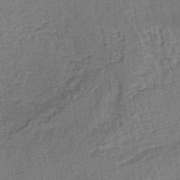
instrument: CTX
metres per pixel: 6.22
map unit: lHb
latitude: -40.2361
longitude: 62.7652
